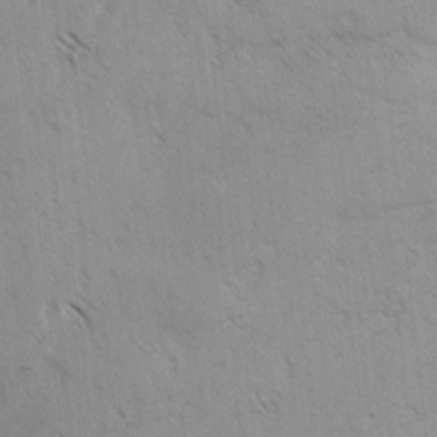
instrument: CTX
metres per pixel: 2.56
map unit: lAvf
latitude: -4.1794
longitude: -114.4601
